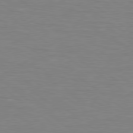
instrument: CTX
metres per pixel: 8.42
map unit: lApd
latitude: 79.0459
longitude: -89.9339
